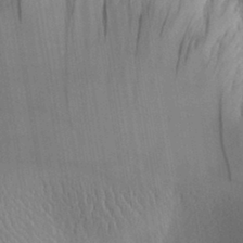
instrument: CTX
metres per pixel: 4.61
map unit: Aa
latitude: 30.2334
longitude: -142.9892
